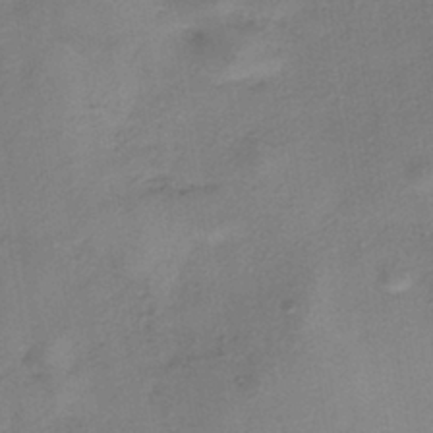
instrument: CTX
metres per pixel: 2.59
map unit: eHh
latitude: -41.4265
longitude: 119.3888
